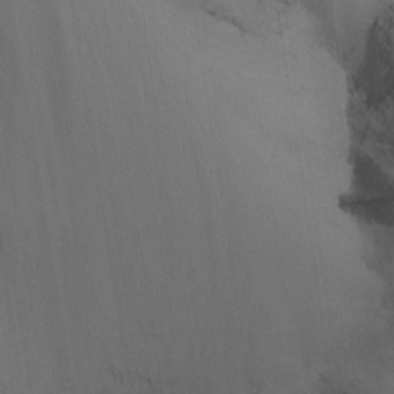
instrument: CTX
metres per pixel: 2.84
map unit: Nhu
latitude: -8.1984
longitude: -67.7260
